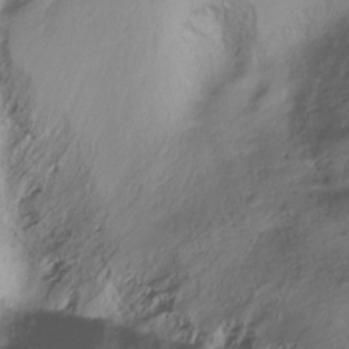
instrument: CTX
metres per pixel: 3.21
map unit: Ht
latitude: -17.6533
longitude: -46.2901
